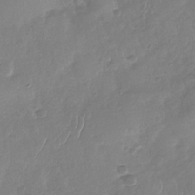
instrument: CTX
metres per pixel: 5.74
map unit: Nhu
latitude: -29.7667
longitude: -59.9906
